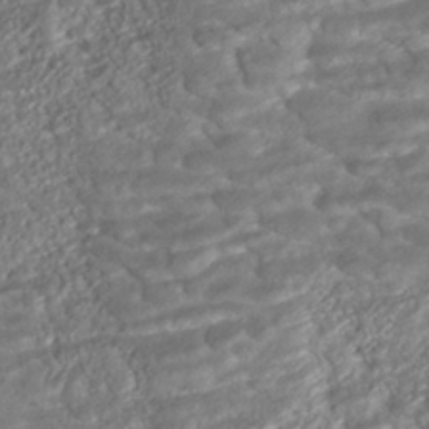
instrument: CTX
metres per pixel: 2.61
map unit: ANa
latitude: -41.8989
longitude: 109.3699
